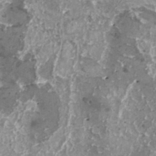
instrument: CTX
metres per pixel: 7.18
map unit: HNhu
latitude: 1.3670
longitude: 6.1606
